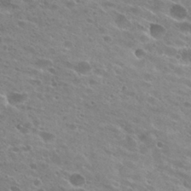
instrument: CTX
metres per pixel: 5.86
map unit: Hto
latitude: 28.4790
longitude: -44.0822
